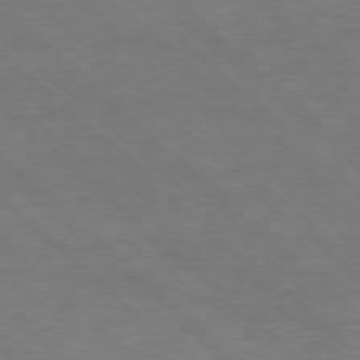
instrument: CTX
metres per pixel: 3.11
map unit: Hpe
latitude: -78.2361
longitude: 16.6519
